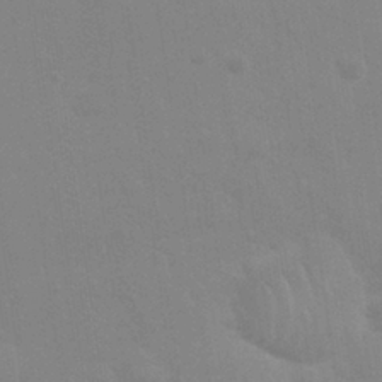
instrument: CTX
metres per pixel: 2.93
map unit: Nhu
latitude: 28.0444
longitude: -64.4790
